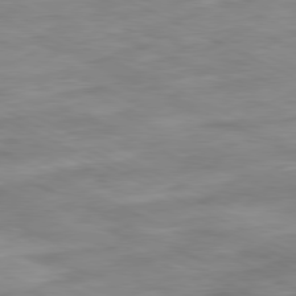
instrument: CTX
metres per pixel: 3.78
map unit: Ap
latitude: -81.2565
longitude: -82.8191
